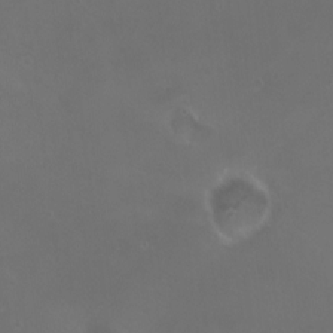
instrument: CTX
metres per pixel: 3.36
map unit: HNhu
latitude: 6.7813
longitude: 6.6140
